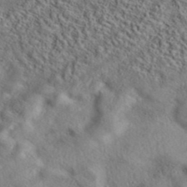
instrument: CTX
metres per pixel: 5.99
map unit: eAb
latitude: 39.1970
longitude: 112.0850
